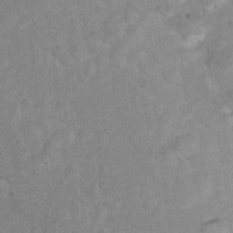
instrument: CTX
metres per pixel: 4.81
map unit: Hto
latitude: 8.2523
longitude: -30.3468
